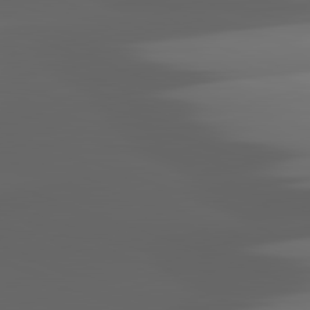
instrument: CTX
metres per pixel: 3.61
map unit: lApd
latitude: 82.1199
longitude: -149.0081
